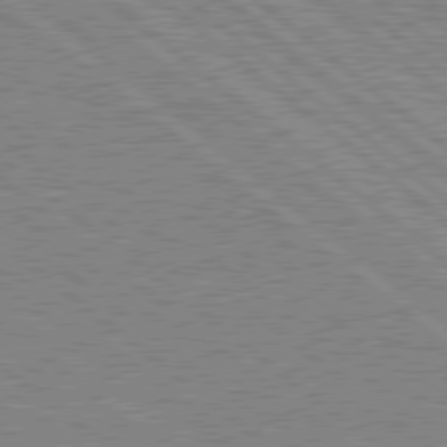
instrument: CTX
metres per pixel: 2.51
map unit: Hpe
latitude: 78.8002
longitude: -168.1767
